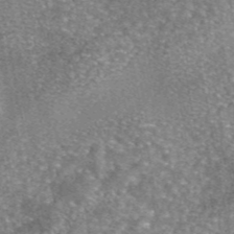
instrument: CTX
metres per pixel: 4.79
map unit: eAb
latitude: 45.9528
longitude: 103.5966
